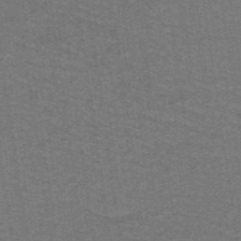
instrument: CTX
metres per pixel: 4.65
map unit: lHb
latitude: -42.4440
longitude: 54.7274
